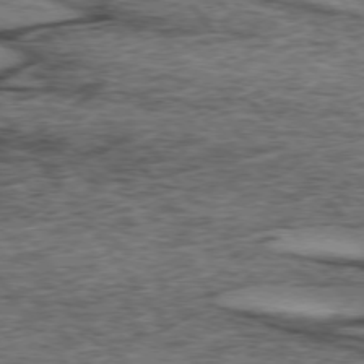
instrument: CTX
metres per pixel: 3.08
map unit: lApd
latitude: 73.9151
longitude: -76.4790
